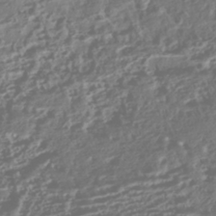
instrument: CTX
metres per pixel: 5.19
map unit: HNhu
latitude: -43.0486
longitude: 104.1605
